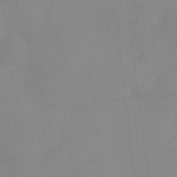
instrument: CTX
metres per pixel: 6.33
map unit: eHh
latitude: -4.1039
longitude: 16.1417
